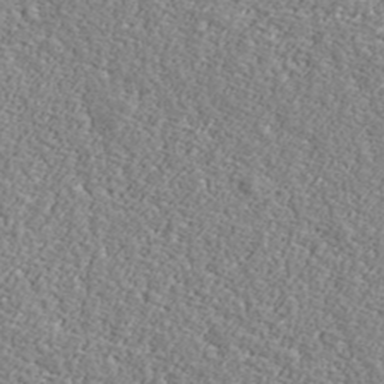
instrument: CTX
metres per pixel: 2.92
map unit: lHvf
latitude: 38.1956
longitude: -92.4223
